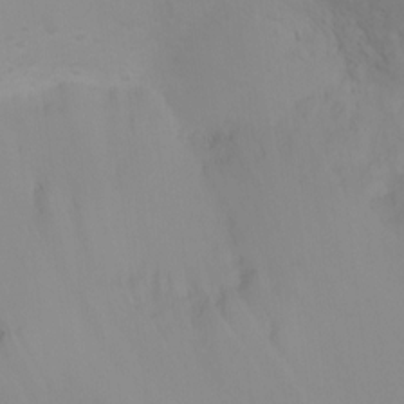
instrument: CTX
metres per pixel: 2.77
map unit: Ht
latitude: 3.5182
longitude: -22.8947
